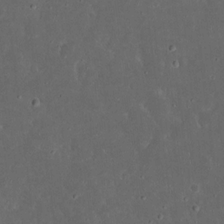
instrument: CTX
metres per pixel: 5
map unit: eHh
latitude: 16.8191
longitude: -73.6316
